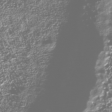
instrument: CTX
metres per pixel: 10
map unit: Nhu
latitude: -40.1795
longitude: -83.6504
